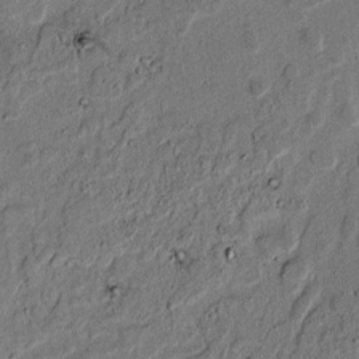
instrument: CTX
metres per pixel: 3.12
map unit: lAvf
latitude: 4.8002
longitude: 169.0108
